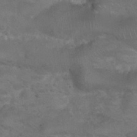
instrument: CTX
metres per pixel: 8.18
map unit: Nhu
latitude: 24.8946
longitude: -52.2712
